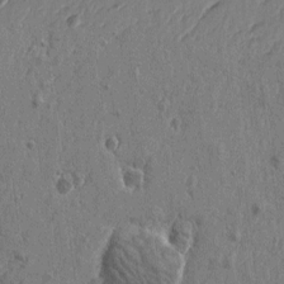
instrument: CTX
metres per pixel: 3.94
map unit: Htu
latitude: -5.0486
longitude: 179.5210
